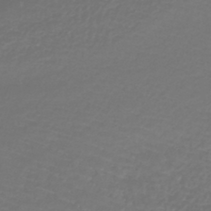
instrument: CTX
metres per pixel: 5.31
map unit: lHb
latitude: -41.2187
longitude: 71.7100
